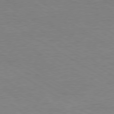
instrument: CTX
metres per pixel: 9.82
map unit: Ap
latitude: -80.1795
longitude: -87.4237
